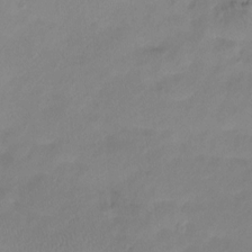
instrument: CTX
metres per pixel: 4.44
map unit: Htu
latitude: -16.0283
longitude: -46.2712
